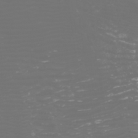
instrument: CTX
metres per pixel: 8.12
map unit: Htu
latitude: -6.1605
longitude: -74.0255
